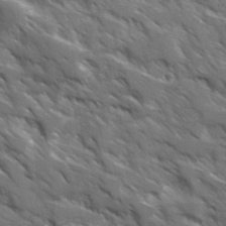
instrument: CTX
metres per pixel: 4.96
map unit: Ave
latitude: 17.6883
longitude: -130.6491
